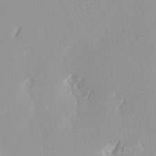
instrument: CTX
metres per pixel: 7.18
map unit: Ave
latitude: 3.1592
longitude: -113.3104
